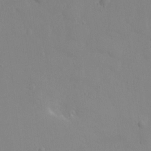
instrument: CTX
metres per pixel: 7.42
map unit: Hto
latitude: -10.9920
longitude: -37.5371
